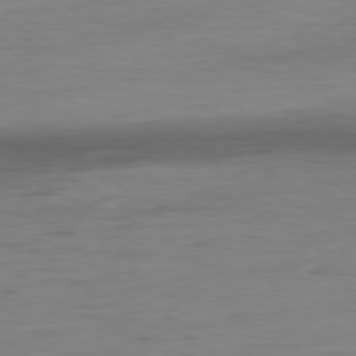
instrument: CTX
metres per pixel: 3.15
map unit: Ap
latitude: -80.2551
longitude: -83.1781
